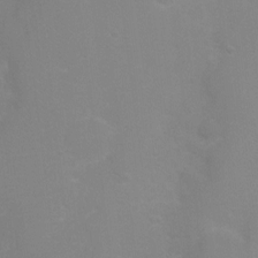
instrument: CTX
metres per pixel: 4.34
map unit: Nhu
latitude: 3.6694
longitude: -25.1025
